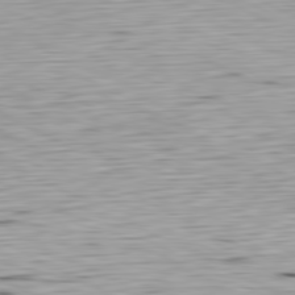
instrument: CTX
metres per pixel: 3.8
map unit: Ap
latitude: -81.1242
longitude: -70.8569
